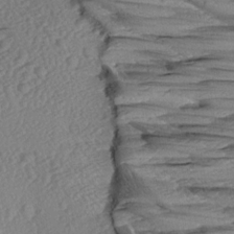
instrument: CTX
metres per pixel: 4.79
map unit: Aa
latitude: 8.5546
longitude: -133.8017
